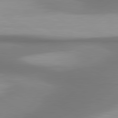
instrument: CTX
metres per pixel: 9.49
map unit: lApd
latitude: 80.8947
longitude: 174.3495
